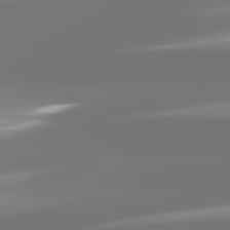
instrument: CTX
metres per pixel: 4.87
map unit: lApd
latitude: 82.3278
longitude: -150.4601
